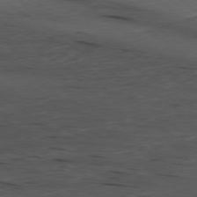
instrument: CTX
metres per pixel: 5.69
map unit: Ap
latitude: -79.6344
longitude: -58.7057
